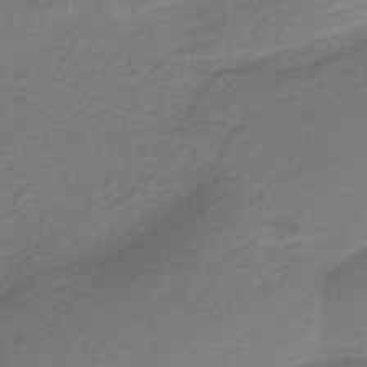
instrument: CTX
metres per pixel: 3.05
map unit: HNb
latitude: -38.0661
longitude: 53.2376
